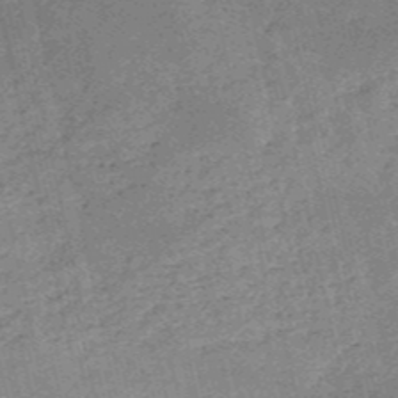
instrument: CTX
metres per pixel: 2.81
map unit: HNb
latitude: -53.7477
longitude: -40.5923
